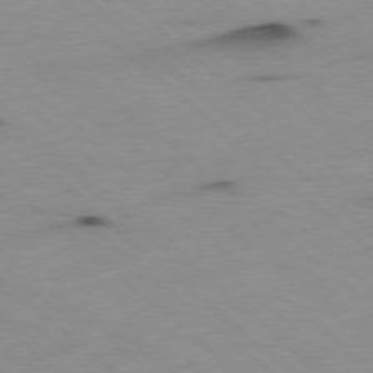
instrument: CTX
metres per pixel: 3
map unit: Ap
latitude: -78.7085
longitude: -74.8569
